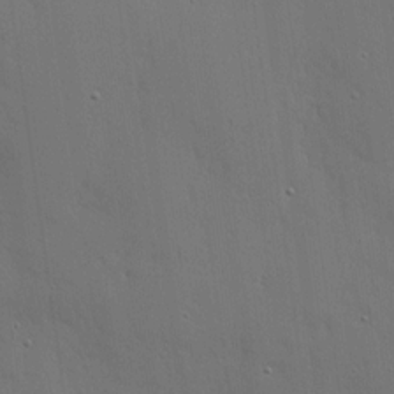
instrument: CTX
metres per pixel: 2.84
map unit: lHvf
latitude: 18.4601
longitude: -117.1403
